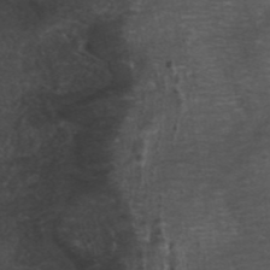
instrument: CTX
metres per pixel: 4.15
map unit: ANa
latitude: 44.4223
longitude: 24.5007
